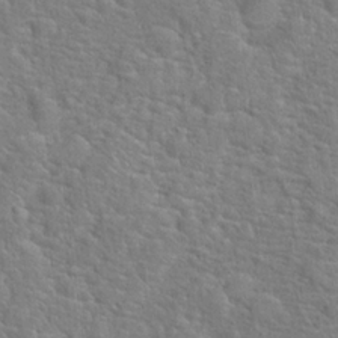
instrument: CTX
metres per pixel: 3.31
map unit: Hto
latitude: 17.4804
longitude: -43.0459
